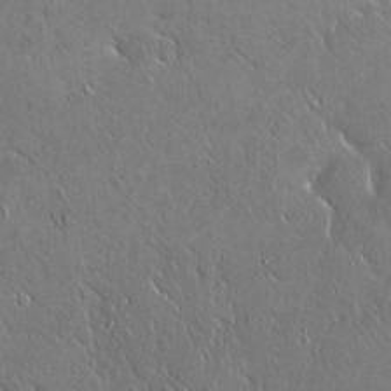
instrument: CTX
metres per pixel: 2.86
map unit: eHh
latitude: 21.7828
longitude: -58.6868
